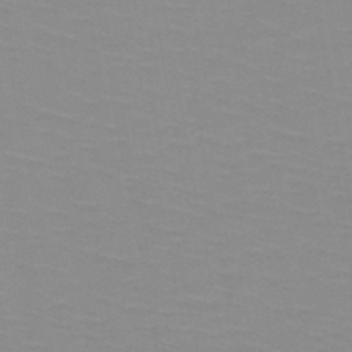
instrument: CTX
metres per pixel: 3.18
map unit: HNb
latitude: -48.0472
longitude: -46.2901
